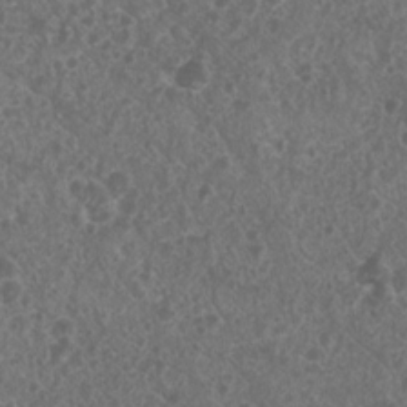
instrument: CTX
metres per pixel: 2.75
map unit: Nhu
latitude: 7.8205
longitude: -20.8002
